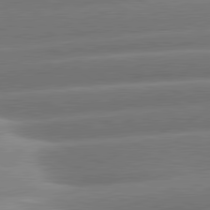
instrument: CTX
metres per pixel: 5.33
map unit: lApd
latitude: 81.1214
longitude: -159.0270
